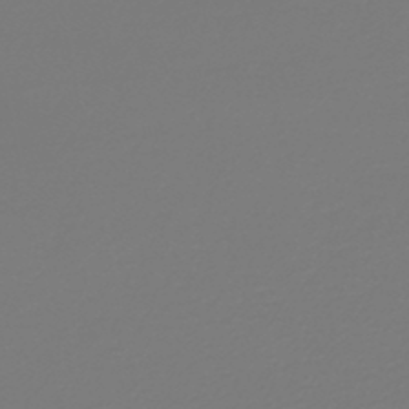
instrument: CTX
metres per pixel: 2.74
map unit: lHb
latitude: -46.1794
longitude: 59.6343
